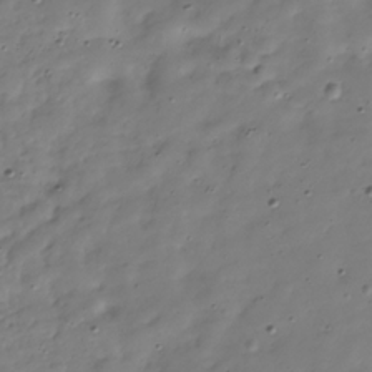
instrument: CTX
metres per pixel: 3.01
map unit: Hve
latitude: -30.6707
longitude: 90.0850
